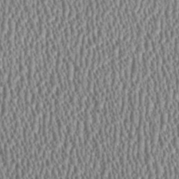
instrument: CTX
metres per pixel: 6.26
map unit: HNhu
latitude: 0.8191
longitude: 0.3118
